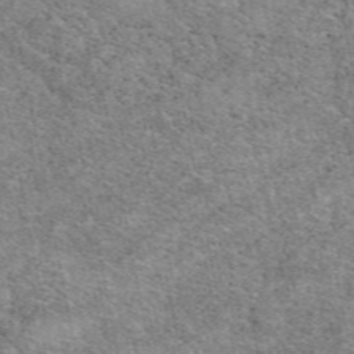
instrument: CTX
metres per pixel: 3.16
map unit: eAb
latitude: 49.6316
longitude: 114.5385
